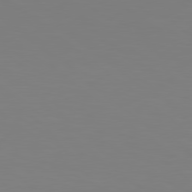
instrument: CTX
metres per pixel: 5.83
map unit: lApd
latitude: 79.1214
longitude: -172.5923
